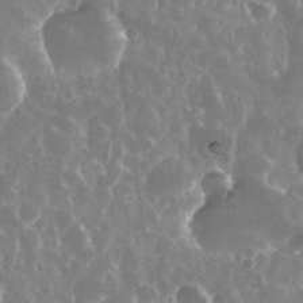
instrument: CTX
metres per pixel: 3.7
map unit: eHh
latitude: 34.2333
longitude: -58.3089
